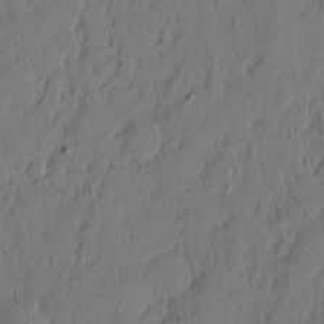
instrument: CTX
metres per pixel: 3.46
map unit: eHh
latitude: 5.3859
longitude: -76.7057
